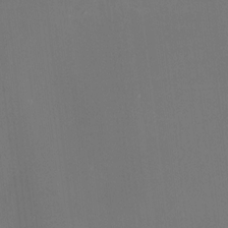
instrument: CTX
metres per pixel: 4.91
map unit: HNhu
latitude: 7.5560
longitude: 9.5588
